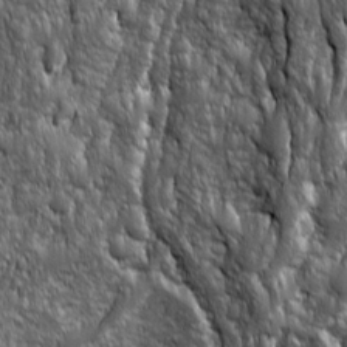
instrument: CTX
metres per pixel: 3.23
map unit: Ave
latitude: 15.9528
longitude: -133.8205
